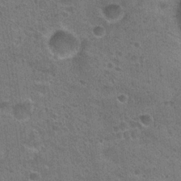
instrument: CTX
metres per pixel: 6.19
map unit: Hto
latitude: 23.1970
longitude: -48.3089
